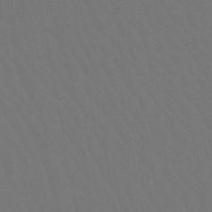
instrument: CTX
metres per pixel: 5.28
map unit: lHb
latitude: -47.9556
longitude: 74.8975
